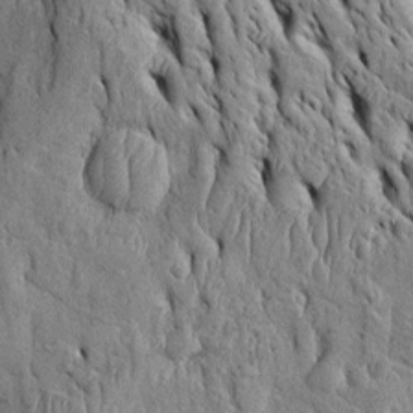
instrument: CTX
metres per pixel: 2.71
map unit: Htu
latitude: -3.6910
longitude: 151.7099
